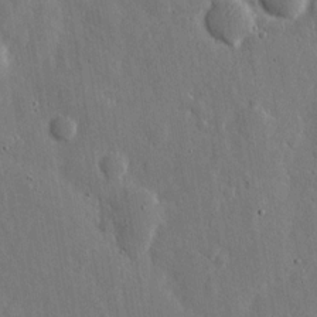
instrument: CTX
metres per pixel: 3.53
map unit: eHh
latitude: 11.5560
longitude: -69.8961
